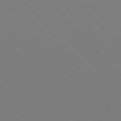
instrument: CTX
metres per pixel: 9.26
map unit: Hpe
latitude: 77.3670
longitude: -173.9528
